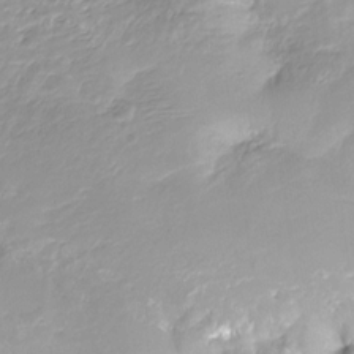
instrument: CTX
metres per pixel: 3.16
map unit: HNhu
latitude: -21.2187
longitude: 84.5573
